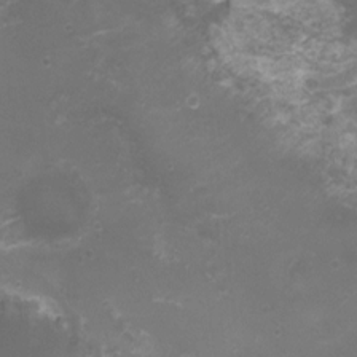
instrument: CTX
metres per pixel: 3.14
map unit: Nhu
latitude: 4.4601
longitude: -17.6883
